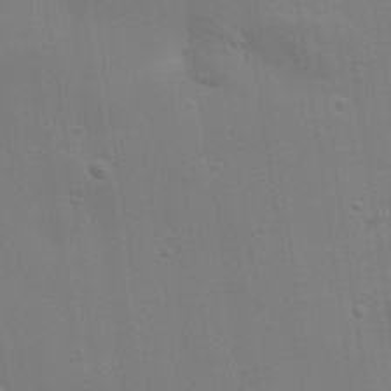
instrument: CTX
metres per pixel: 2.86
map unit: Aa
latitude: 33.1781
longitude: -133.8017
